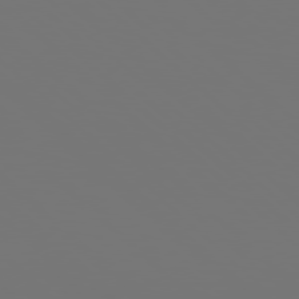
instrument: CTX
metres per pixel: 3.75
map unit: Hpe
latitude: 77.7071
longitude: -177.3859
